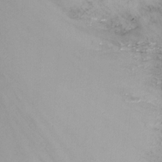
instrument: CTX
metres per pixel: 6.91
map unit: Nhu
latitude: -13.7667
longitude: -70.0633
